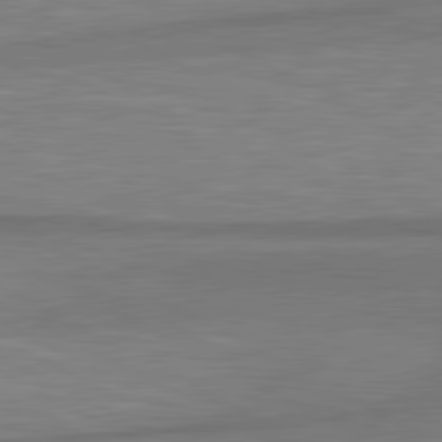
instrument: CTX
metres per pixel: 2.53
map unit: lApd
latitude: 81.0836
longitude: -172.8757
